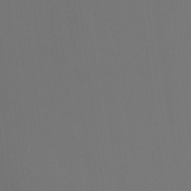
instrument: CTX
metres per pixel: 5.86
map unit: Ht
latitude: -15.0298
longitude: -50.1200
